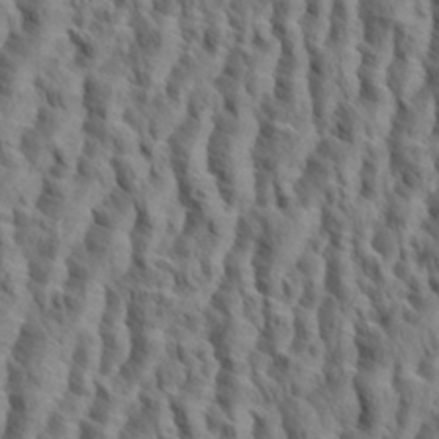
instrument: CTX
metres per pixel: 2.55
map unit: eHh
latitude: 34.8758
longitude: -138.2711
